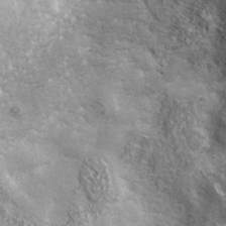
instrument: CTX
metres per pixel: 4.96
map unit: lHvf
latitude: 36.4790
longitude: -90.0633
